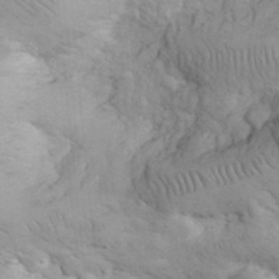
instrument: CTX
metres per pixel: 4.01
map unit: eHh
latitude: 32.4601
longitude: -66.5923
